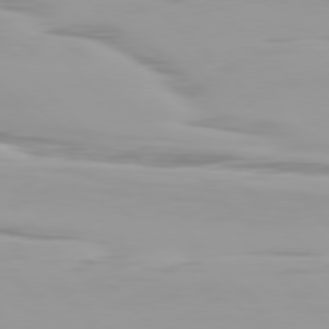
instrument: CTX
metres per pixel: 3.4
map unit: Hpe
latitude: 77.6127
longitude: -166.7624
